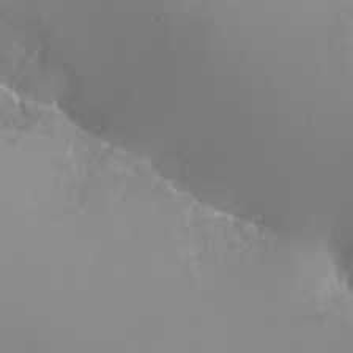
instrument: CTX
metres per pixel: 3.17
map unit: Ht
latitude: -15.1054
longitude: -41.2914
